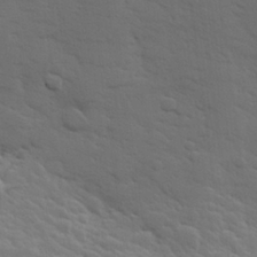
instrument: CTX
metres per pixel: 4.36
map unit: Hve
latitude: 25.8961
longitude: 144.6519
